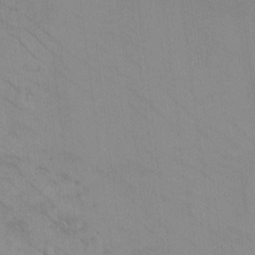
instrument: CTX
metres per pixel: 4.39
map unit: eHh
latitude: -8.6329
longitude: -68.5734
